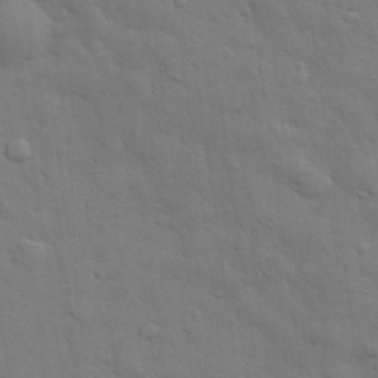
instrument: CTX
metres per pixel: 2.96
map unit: eHh
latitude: 29.4426
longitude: -75.4615
